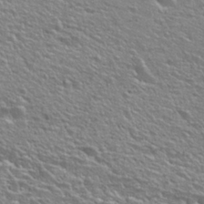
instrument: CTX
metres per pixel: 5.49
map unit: Nhu
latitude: 26.1767
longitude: -50.1388
